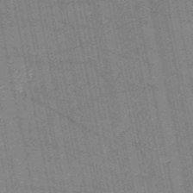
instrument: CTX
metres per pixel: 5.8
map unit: HNb
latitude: -53.5966
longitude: -40.0255
